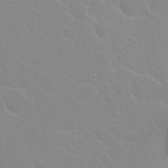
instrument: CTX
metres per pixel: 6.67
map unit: Hto
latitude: 20.8191
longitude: -33.8016
